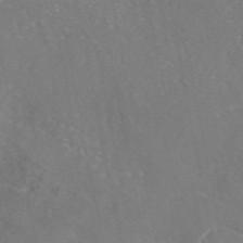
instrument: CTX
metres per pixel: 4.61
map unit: eAb
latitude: 46.3090
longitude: 110.6896
